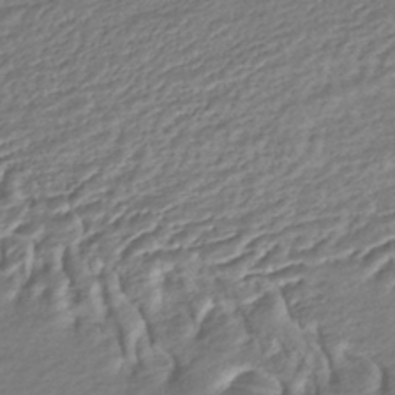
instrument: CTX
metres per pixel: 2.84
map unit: HNhu
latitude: -45.0864
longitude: 101.5210
